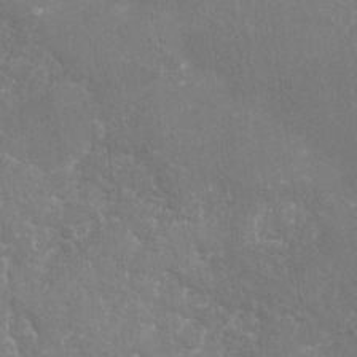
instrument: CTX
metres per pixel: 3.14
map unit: Nhu
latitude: -16.0283
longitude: -58.2334
